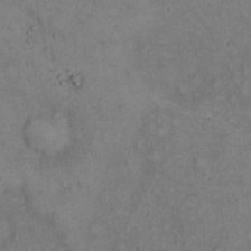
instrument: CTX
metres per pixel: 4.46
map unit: Hto
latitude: 15.6316
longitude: -61.8016
